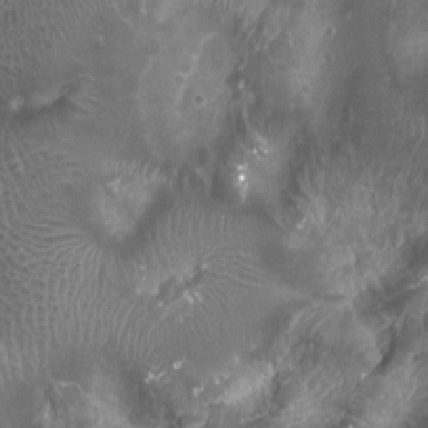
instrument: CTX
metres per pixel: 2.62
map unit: Ht
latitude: 3.2537
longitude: -19.5938
